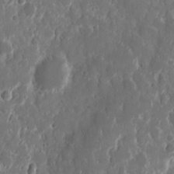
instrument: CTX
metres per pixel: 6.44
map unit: eHh
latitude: 11.7450
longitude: -72.0822
